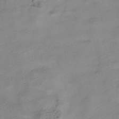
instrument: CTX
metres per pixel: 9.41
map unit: HNhu
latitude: -41.6911
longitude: 101.1242
